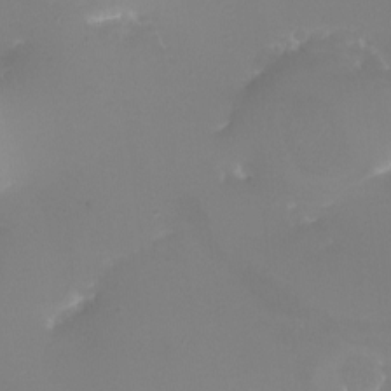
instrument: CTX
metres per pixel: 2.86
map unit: eHh
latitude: -5.6155
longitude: -78.7058
